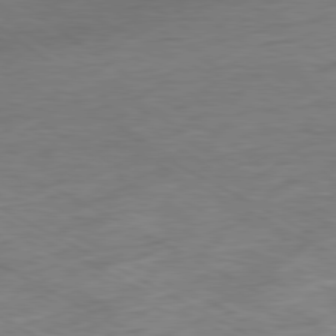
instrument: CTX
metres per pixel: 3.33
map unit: Ap
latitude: -80.4818
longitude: -80.5735
